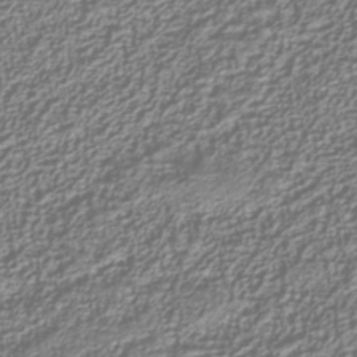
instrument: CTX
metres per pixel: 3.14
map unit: Nhu
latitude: -39.4266
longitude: -84.7057
